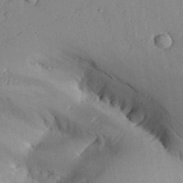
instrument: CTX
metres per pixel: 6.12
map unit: Aa
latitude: 27.3482
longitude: -129.8205
